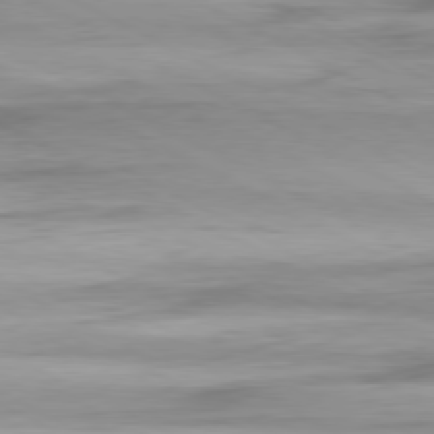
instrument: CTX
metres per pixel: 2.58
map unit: Ap
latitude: -80.4440
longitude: -61.1403
